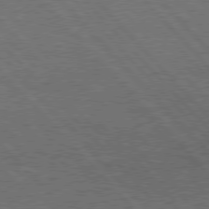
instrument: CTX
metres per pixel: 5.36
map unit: Hpe
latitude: 77.1781
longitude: -157.5560
